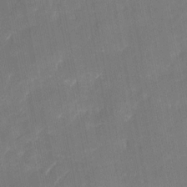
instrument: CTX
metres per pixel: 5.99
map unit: eHh
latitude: 5.0458
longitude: -69.8017
